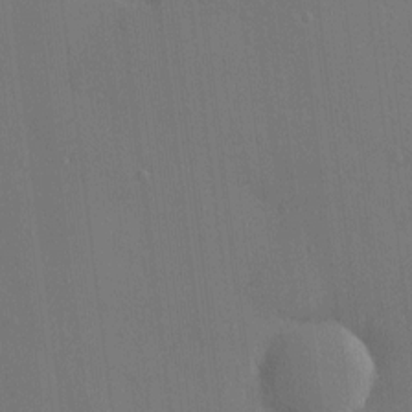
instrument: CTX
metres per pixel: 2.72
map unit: HNhu
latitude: 6.5168
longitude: 15.2754
